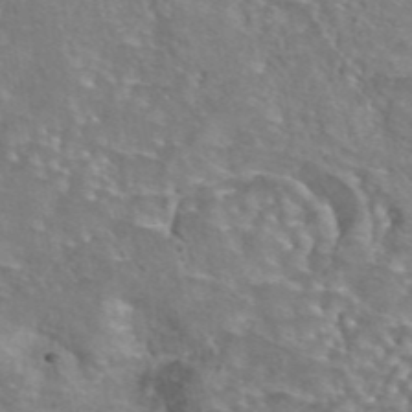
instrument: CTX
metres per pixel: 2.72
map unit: eAb
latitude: 44.3467
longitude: 104.7841
